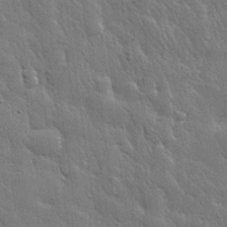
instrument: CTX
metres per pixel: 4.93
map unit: eHh
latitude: 31.1026
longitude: -78.7435
